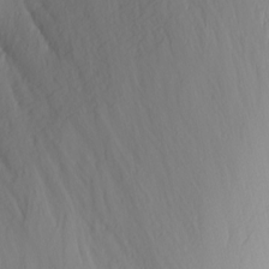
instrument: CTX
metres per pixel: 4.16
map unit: Nhu
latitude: -5.5021
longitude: -69.3103
